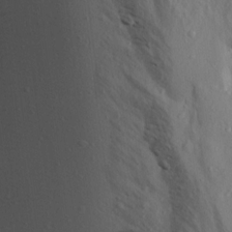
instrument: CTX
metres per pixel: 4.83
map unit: Aa
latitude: 13.8017
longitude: -142.2145
